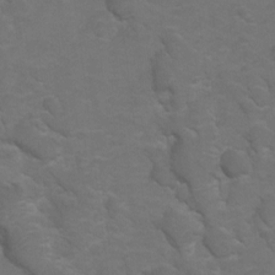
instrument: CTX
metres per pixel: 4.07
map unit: Hto
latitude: 5.4804
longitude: -30.9703
